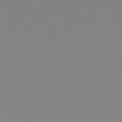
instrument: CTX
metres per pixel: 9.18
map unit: Ap
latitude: -77.2565
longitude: -78.5924
